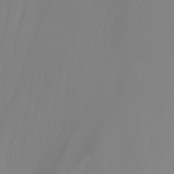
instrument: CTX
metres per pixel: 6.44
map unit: Nhu
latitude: -8.1984
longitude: -79.3293
